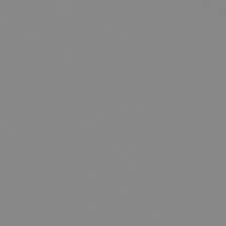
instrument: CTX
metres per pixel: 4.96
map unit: HNhu
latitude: -44.1228
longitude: 90.4251
